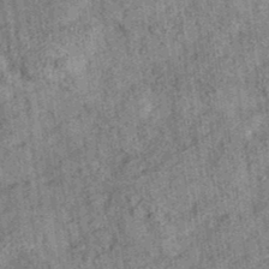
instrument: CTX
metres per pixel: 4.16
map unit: eAb
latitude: 35.6127
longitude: 115.1998
